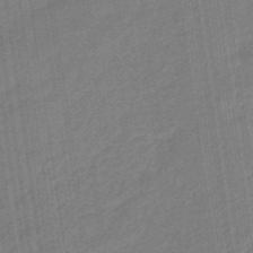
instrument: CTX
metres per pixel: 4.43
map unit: eHb
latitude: -46.7274
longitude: 87.6344
